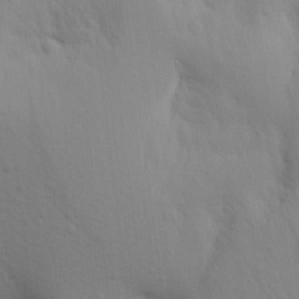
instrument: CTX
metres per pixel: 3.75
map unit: Aa
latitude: 17.1592
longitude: -144.8380
